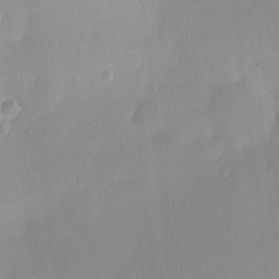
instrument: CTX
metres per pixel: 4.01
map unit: HNhu
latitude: 6.3089
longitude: 13.5588
